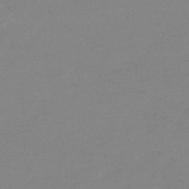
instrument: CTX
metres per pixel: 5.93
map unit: eHb
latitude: -36.7085
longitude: 76.8597
